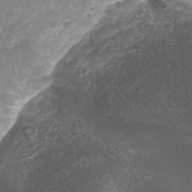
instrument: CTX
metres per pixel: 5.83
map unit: Nhe
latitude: -35.2754
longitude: -145.2915
